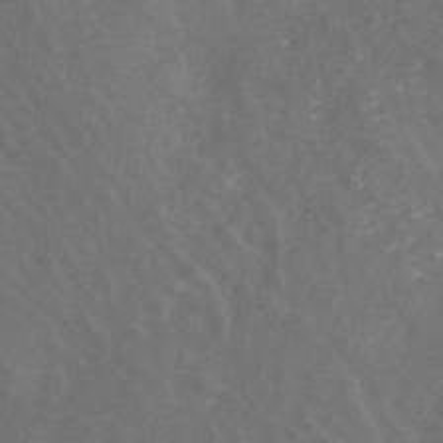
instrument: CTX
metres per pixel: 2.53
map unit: ANa
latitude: 42.6868
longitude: 34.2362
